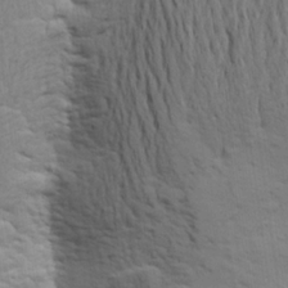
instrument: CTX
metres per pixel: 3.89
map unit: Aa
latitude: 23.1214
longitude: -150.3278
